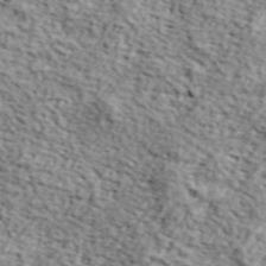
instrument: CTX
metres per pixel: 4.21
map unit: lHvf
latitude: 38.1011
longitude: -87.1592
